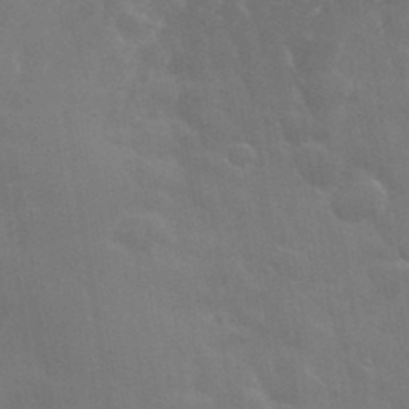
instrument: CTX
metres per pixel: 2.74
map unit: eHh
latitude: 35.8016
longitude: -58.8947
